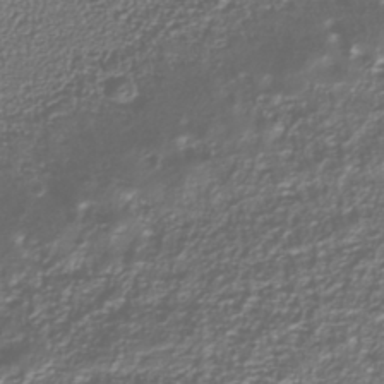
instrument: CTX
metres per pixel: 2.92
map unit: Nhu
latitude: -39.1620
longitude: -84.9136
